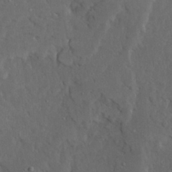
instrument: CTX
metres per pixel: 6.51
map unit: Ave
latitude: 23.4804
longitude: -130.6869
